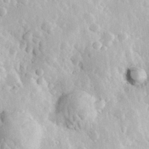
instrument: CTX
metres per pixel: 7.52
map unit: Hve
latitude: 24.6490
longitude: 146.4629
